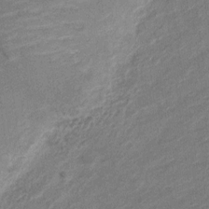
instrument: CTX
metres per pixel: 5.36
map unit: Nve
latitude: -19.0109
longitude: 108.6896
